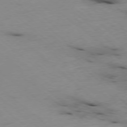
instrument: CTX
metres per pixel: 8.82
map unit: Ap
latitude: -78.4818
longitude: -60.8002
